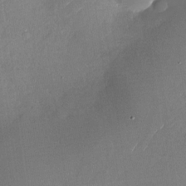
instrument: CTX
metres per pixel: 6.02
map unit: Nhu
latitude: -27.4454
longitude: -73.0837
